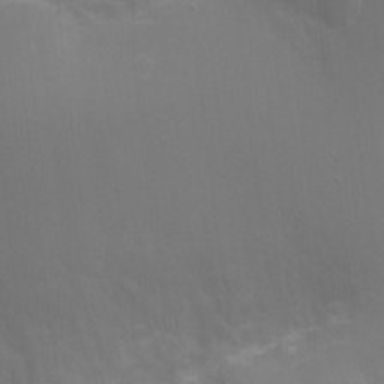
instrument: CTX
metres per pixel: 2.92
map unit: Ht
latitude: -9.2754
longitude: -28.4412
